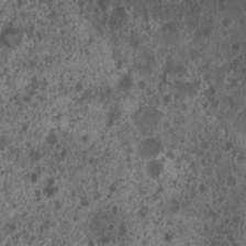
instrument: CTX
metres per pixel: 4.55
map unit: Nhu
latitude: 7.7072
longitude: -20.2333
